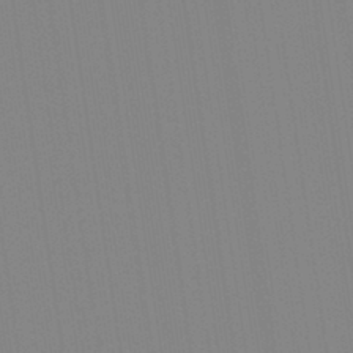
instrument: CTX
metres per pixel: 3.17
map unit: Aa
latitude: 32.9514
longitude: -142.7057
